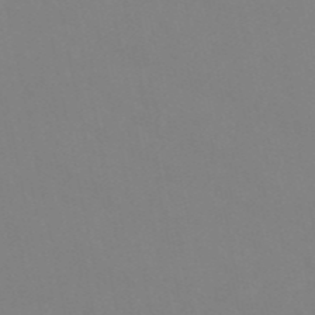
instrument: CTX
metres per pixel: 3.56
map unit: HNb
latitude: -52.5384
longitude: -51.6316
